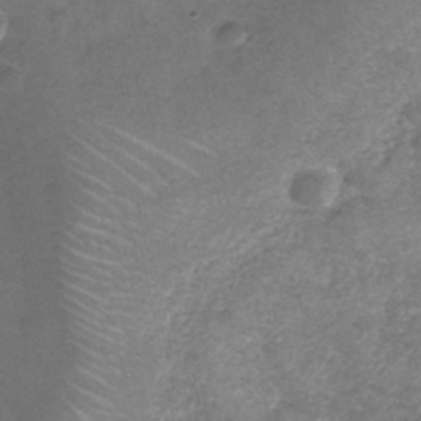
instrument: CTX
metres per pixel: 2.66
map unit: Nhe
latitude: -32.6141
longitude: -87.9150
